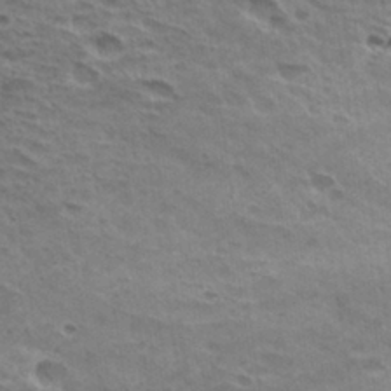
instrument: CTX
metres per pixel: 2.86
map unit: Hto
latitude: 30.8569
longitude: -41.6315
